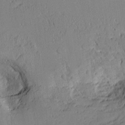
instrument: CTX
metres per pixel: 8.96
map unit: Aa
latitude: 10.8758
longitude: -127.4427
